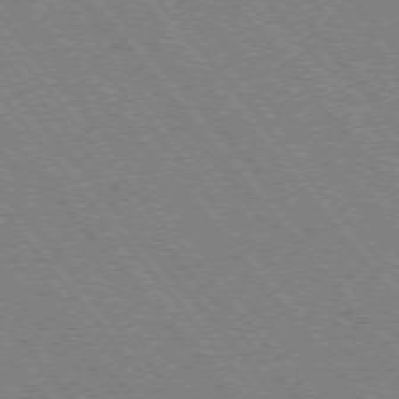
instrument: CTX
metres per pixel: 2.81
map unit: Hpe
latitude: -75.8045
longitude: -13.4049
